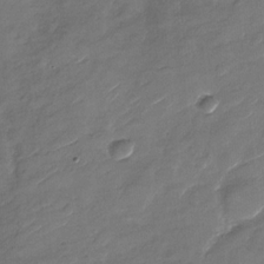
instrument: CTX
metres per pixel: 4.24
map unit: Nhu
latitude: -28.3117
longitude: -73.7639
